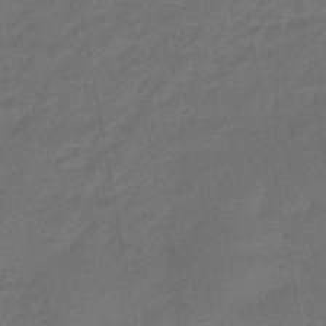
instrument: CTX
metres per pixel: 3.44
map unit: eHb
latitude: -47.3887
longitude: 85.7666
